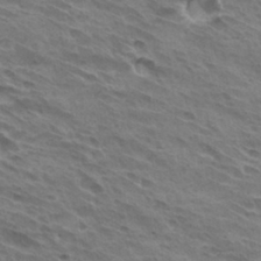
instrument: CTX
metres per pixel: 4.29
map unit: Hto
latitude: 31.8962
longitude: -41.0080
